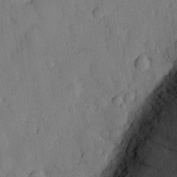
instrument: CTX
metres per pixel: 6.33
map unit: eHh
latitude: 27.3293
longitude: -76.0633
